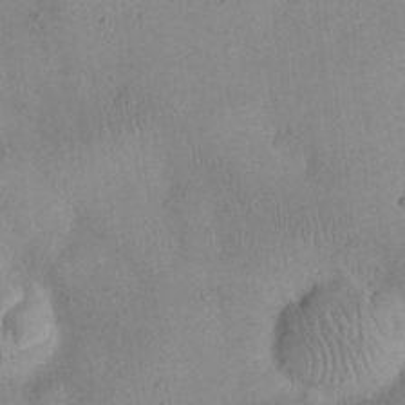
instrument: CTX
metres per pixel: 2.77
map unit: eHh
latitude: 24.6301
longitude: -65.9906
